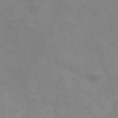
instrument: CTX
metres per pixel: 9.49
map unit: Nve
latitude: -57.4076
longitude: 58.3117
